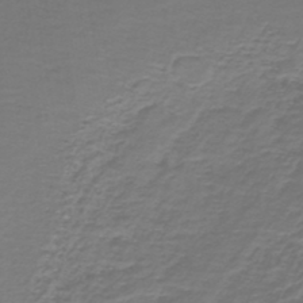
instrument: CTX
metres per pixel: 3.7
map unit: lHb
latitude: -42.5762
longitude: 57.1998
